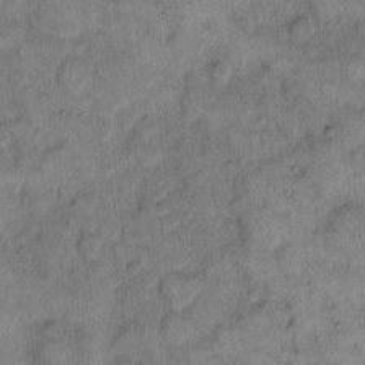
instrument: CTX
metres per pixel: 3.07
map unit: eHh
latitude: 13.0459
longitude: -65.1592
